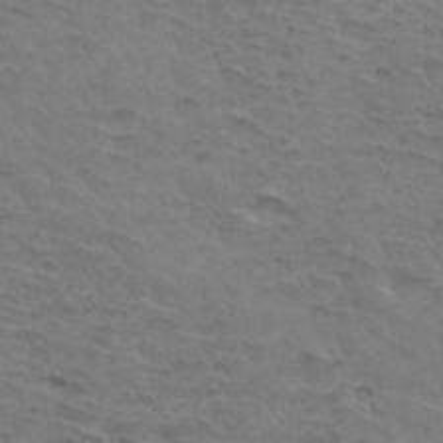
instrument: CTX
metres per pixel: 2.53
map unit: Hto
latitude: 33.6316
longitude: -45.7638
